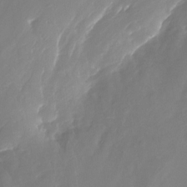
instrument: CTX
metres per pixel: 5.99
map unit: Nhu
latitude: -29.0675
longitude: -76.8380
